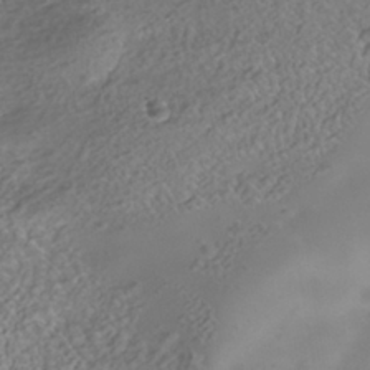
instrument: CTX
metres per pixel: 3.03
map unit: Nhe
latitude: -41.0864
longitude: -100.4412
